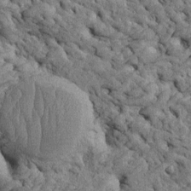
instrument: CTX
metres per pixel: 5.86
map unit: Htu
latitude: -4.7652
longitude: 153.5399
